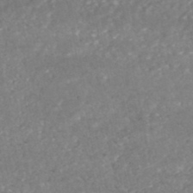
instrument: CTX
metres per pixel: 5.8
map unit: HNhu
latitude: -46.9352
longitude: 96.9731
